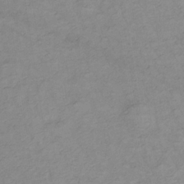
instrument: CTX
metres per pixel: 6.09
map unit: lHb
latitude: -34.9353
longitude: 72.6518
